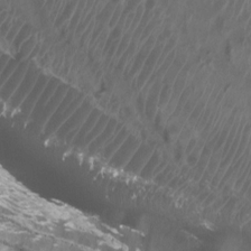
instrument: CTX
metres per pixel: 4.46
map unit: Htu
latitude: 2.6679
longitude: -20.6491
